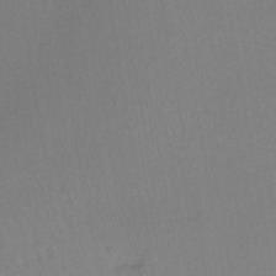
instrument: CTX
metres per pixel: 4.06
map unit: lHb
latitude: -42.0472
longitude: 59.5021
